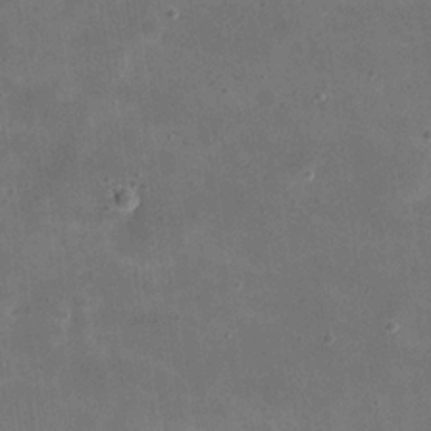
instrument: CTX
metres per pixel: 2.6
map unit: eHh
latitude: 20.6869
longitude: -66.6490
